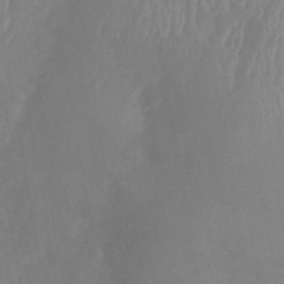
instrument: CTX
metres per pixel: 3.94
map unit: Nhe
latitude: -40.3873
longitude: -110.4412
